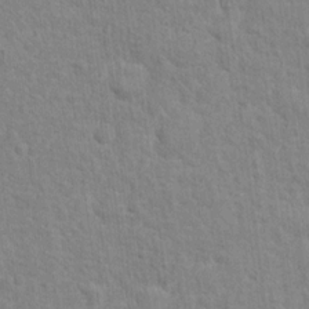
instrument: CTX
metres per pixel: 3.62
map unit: Hto
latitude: 13.0837
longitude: -37.9717
